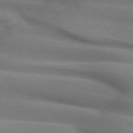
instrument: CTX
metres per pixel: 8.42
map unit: lApd
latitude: 72.0822
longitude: -51.6882
